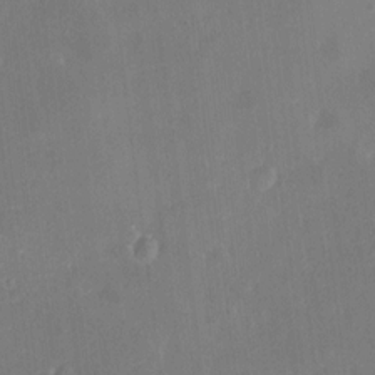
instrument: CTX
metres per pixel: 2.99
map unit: HNhu
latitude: 7.4993
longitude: 3.4832
